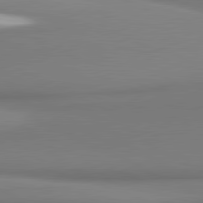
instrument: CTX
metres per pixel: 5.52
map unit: lApd
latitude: 81.1781
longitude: 176.7841
